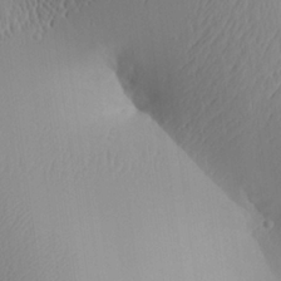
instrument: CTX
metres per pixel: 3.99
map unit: Aa
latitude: 25.0458
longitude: -136.9136
